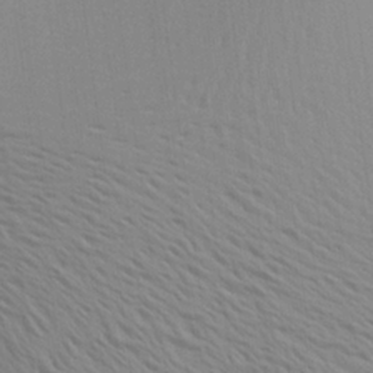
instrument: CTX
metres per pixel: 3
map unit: Aa
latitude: 22.4790
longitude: -145.2537
